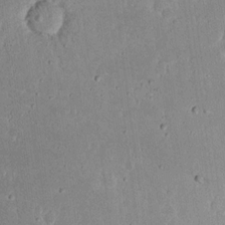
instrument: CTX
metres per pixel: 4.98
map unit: eHh
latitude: 17.2915
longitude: -73.0837
